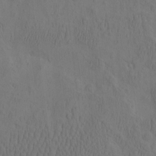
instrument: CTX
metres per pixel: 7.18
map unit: eHh
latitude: -2.8407
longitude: 17.9556
